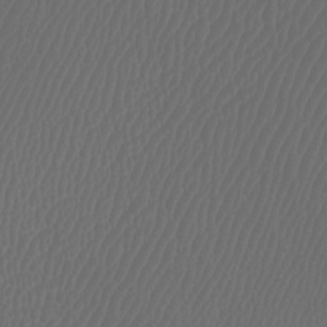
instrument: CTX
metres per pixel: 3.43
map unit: Htu
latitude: -7.6344
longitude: -64.9136
